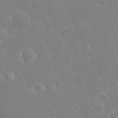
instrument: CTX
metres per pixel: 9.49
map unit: eHh
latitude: 32.5357
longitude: -60.6112
